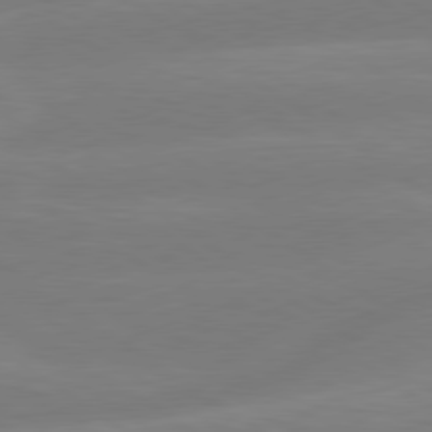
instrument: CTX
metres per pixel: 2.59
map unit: lApd
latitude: 79.3293
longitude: -149.7828
